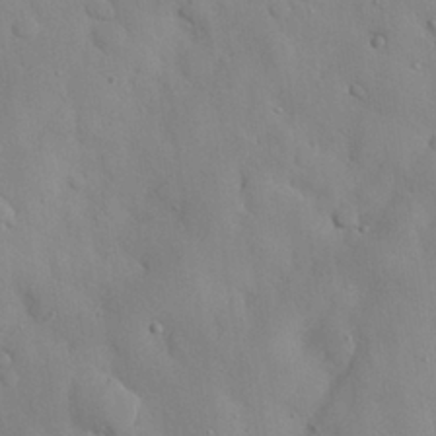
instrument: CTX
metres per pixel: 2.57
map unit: Nhu
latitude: 26.4412
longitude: -72.6680
